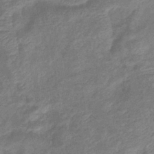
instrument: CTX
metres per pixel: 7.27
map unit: eHb
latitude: -40.5007
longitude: 80.2740
